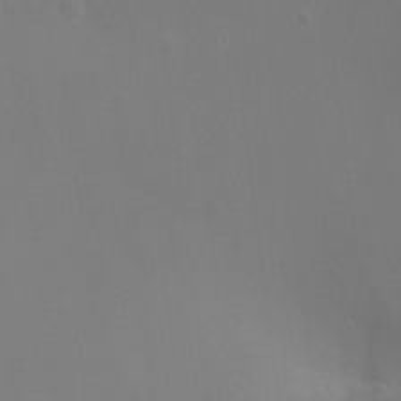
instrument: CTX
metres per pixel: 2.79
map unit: Nhu
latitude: -16.8786
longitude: -47.8395
